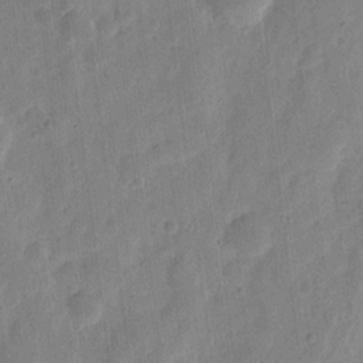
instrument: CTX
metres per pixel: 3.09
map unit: eHh
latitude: 7.6883
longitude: -71.0836
